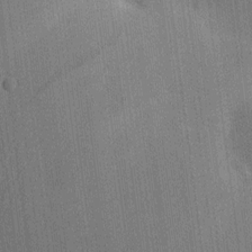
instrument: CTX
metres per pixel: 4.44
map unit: HNhu
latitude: 8.4790
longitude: 15.8234
